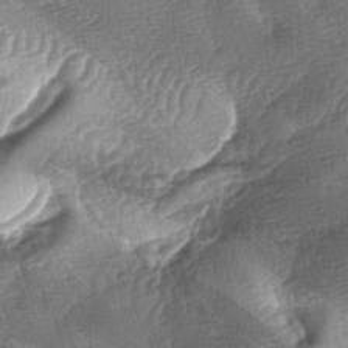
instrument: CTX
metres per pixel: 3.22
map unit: lAa
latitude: -4.8597
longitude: -127.6316
